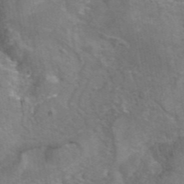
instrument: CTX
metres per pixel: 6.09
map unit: eAb
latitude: 44.9513
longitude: 107.1242
